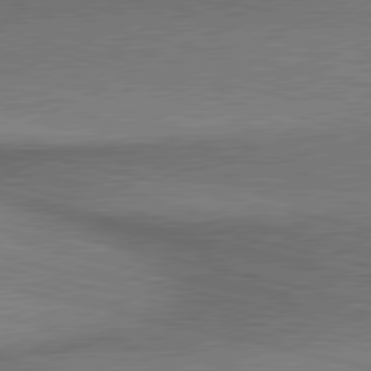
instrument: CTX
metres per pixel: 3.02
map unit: lApd
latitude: 80.6679
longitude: 155.0676
